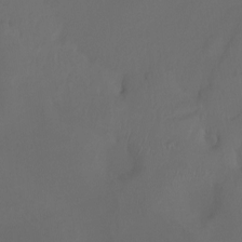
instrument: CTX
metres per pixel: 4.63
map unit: Nhu
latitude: -7.6155
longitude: -82.6112
